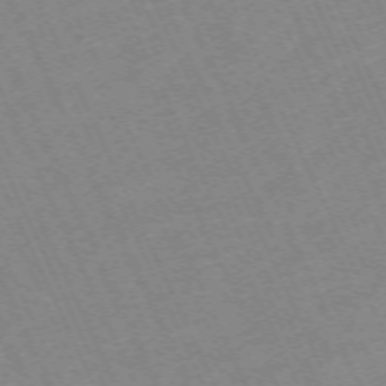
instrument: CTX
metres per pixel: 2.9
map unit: Hpe
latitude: -70.6141
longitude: 12.6708
